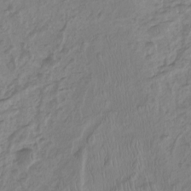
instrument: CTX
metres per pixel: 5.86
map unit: Hto
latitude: -8.1417
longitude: -40.3845
